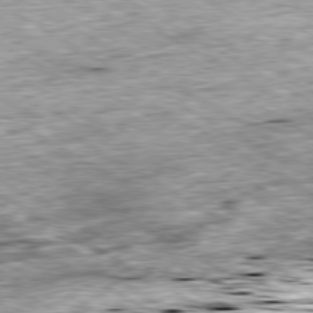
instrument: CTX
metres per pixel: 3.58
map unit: Ap
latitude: -80.2929
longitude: -88.4601
